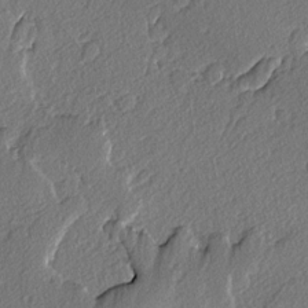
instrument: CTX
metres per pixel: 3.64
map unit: lAvf
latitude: -3.7099
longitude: -108.9324
